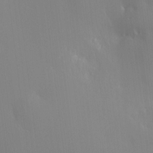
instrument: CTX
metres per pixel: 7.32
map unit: HNhu
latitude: 9.8961
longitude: 15.7478
